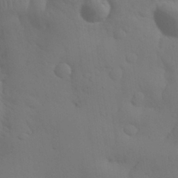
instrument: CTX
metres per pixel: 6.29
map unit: eHh
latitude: 30.9514
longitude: -68.4601
